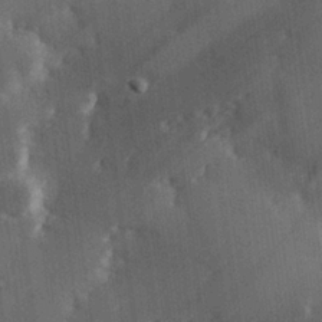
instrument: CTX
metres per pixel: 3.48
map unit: Hve
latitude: 26.8380
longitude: 147.5777
